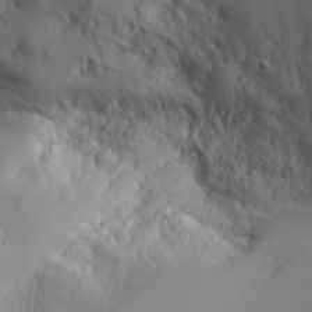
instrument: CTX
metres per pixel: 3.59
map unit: Aa
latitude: 25.1025
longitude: -127.1214
